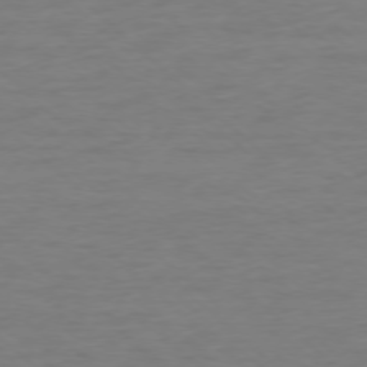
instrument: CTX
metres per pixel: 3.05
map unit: Ap
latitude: -76.9920
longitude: -76.8947
